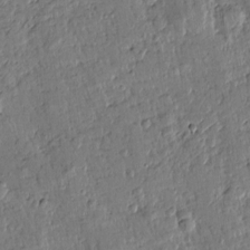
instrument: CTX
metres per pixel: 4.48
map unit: Htu
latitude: -0.5196
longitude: -176.6112
